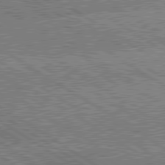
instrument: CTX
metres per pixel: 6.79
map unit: lApd
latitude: 80.3089
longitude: -151.6127
